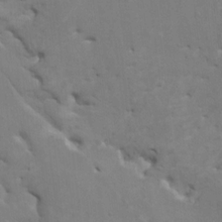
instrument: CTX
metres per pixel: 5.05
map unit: HNhu
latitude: 4.7624
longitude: -4.2711
